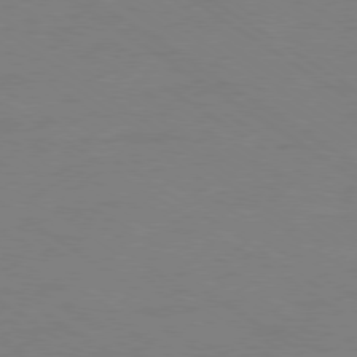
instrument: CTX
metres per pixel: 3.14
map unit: Ap
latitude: -79.8233
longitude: -53.2726
